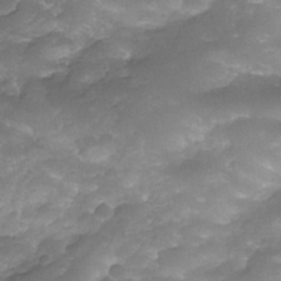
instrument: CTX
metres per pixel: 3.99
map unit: Nhe
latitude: -35.2187
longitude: -146.4790
